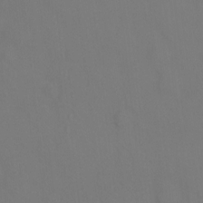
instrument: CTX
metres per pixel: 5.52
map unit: Hto
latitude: 0.3278
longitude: -34.2522
